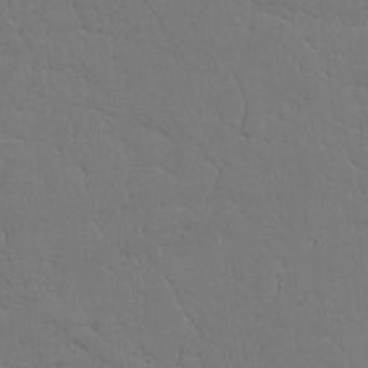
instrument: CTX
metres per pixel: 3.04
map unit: Nhu
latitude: 20.1578
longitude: -73.6505
